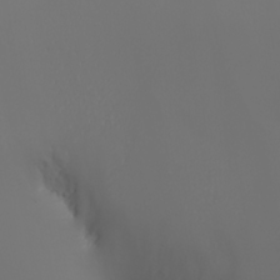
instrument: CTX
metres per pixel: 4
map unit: HNhu
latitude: 6.0822
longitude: 14.3307
